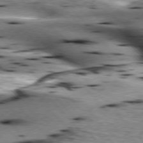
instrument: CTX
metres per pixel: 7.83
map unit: lApd
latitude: 76.1200
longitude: -61.1403
